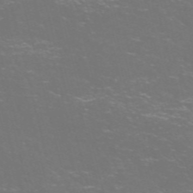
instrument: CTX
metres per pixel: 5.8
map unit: Nve
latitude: -57.8800
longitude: 52.2928
